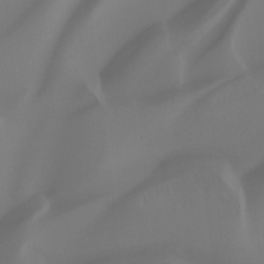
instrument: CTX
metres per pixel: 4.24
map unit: Hto
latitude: -8.5574
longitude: -46.3468
